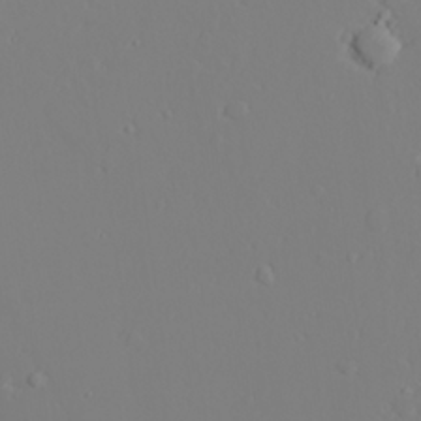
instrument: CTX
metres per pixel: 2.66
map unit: lAvf
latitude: 27.5749
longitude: -107.6883
